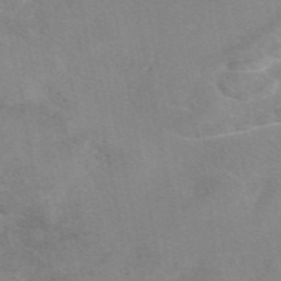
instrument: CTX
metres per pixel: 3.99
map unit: eAb
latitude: 48.2334
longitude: 122.8030
